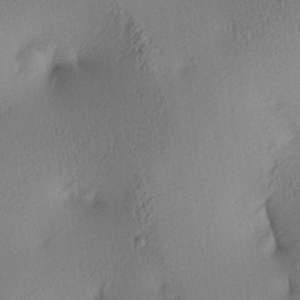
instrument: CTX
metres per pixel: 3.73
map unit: lAa
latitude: 4.5546
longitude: -116.1011
